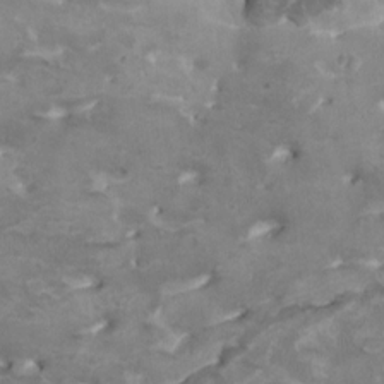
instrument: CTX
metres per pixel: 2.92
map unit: HNhu
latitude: 3.4993
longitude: -4.3278
